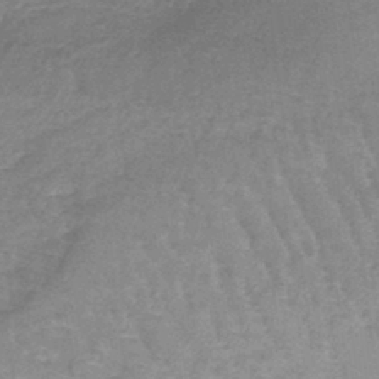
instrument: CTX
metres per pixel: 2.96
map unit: lHb
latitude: -41.1053
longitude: 66.1606
